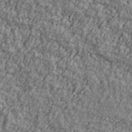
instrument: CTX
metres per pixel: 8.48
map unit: Ave
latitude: 41.6882
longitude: -111.4993
